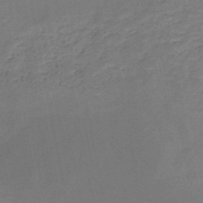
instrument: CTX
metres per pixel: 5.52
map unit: HNb
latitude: -49.1431
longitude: -39.2915
